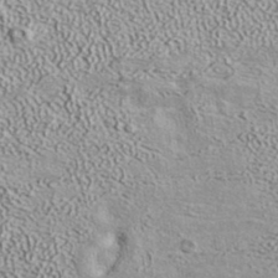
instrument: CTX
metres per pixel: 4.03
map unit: ANa
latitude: 37.3860
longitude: 18.3684
